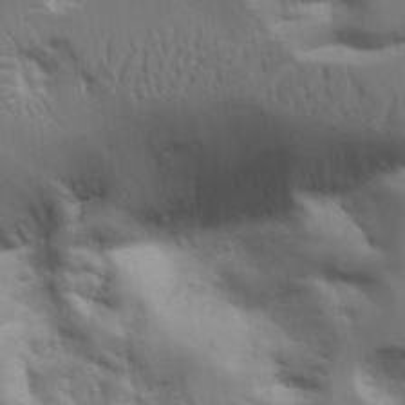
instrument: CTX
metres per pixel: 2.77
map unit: Aa
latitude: 21.8584
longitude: -124.1388
